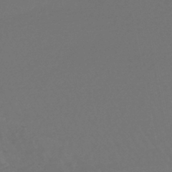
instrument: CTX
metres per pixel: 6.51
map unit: lHb
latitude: -43.6532
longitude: 78.1983
